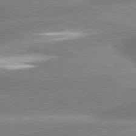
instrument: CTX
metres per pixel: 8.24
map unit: lApd
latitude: 81.3671
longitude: -159.1592
